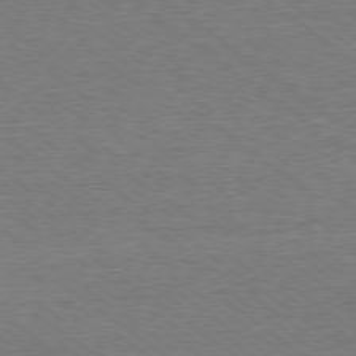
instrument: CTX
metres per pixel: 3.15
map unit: Ap
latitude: -79.4265
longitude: -82.1577
